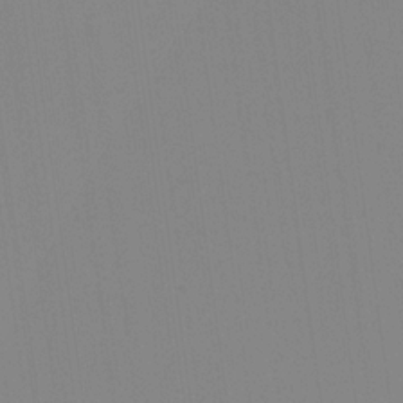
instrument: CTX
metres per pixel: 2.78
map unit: Hve
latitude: 17.8961
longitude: 150.1228
